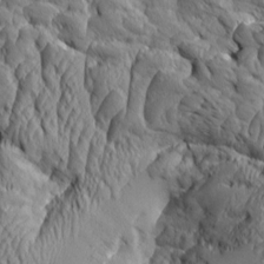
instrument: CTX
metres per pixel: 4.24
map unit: Aa
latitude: 7.2915
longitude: -129.1592
